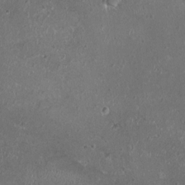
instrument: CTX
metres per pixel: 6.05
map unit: HNhu
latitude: 0.1577
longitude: 1.8045
